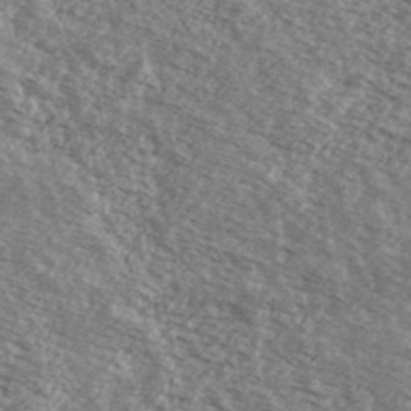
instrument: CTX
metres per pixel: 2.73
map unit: Ave
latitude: 38.9891
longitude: -109.3670
